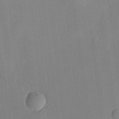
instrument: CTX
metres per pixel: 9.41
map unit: lHvf
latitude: 21.5371
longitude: 146.1606
